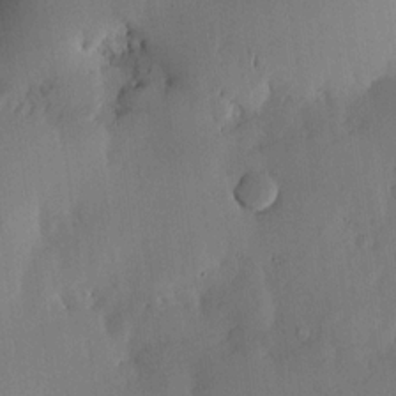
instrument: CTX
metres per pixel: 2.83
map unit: lHvf
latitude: 18.0822
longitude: -114.0822
